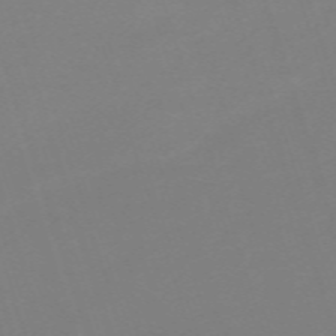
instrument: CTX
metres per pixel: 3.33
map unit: eHh
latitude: -63.4076
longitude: 49.2943
